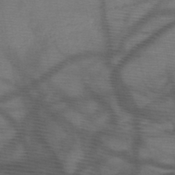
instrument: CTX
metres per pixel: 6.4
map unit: HNb
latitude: -47.9367
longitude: -40.7624
